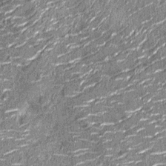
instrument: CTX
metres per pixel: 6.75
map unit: Nhu
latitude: -14.2362
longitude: -23.2726
